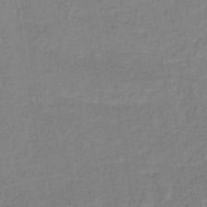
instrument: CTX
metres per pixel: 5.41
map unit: lHb
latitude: -38.0283
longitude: 58.8974
